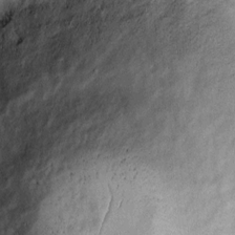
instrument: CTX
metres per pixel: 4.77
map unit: Hto
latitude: 7.9528
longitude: -62.1956
